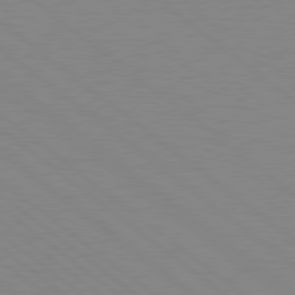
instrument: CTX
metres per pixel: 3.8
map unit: Hpe
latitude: 78.7624
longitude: -124.1577
